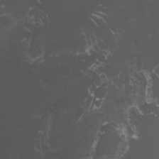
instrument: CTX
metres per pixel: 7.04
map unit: Nhu
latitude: -11.6155
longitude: -74.7435
